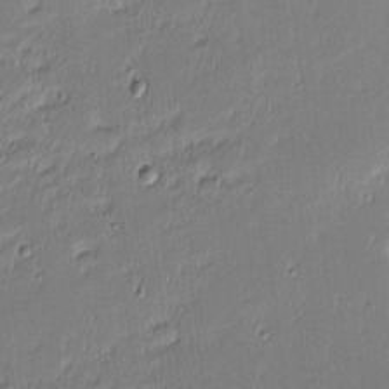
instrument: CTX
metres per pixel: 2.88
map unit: eHh
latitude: -3.1809
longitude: -83.1214
